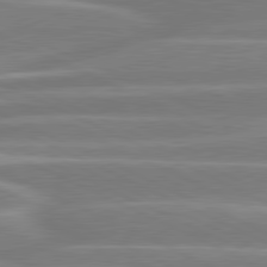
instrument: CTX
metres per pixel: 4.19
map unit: lApd
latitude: 80.8569
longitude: -131.1781
